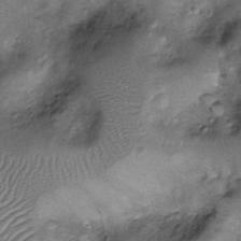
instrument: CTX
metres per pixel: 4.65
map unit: Nhu
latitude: -12.9920
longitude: -22.6490
